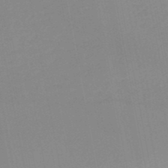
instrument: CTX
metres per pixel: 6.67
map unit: HNb
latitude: -51.5210
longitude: -50.9513
